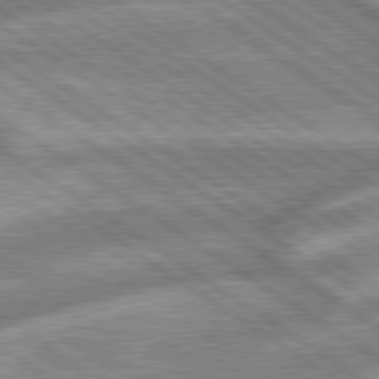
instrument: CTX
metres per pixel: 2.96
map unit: lApd
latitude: 79.4994
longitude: -170.0255
